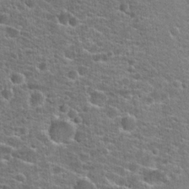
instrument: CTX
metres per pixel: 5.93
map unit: Hto
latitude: 21.7072
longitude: -44.3845
